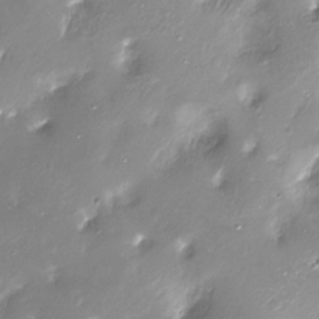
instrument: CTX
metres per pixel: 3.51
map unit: Ht
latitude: -17.3321
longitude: -45.1403
